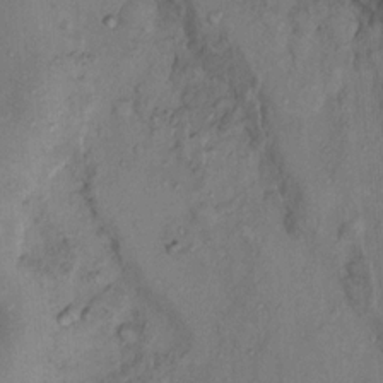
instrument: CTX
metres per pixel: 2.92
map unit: Nhu
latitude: 11.8772
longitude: -28.3845
